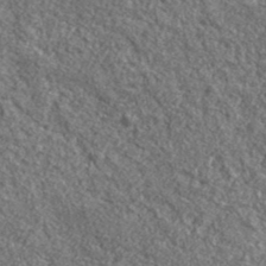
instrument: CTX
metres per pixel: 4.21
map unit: lHvf
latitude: 40.7057
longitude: -89.9151
